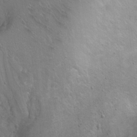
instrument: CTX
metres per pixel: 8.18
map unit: Ht
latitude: 0.4034
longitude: -45.0647
